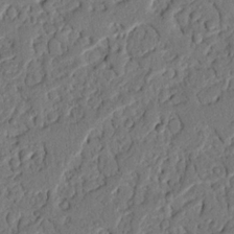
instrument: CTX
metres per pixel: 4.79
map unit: Nhu
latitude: 21.1970
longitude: -77.2159
